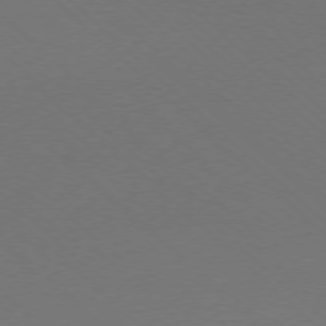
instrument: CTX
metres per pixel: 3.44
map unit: Ap
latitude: -78.0283
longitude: -91.9339
